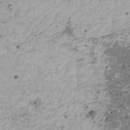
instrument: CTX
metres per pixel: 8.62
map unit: HNhu
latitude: -0.5007
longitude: 3.3887
